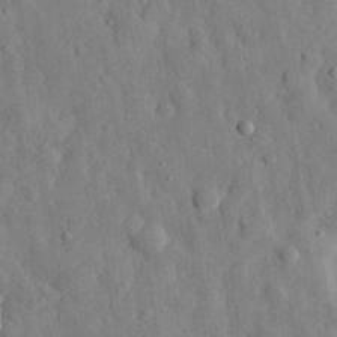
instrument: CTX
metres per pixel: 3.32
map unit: eHh
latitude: 29.5182
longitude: -77.4237
